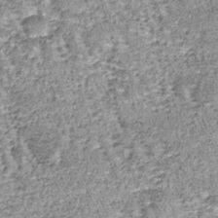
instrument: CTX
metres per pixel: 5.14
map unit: lHb
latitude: -37.3131
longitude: 66.2362
